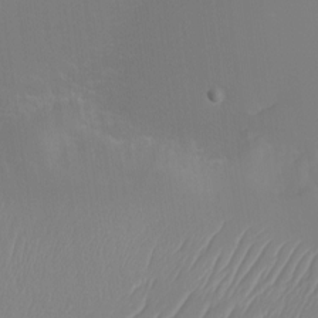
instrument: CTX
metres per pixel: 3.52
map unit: eHh
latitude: -5.9745
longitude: -87.8583
